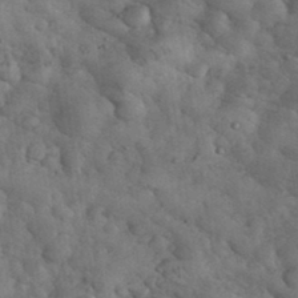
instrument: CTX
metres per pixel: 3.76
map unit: eHh
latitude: 34.1955
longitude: -68.0633
